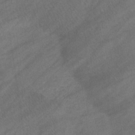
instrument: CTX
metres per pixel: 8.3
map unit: eHb
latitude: -33.0487
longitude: 71.5966
